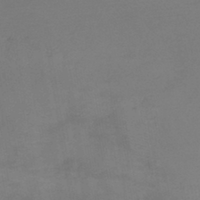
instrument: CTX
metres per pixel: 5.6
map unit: HNb
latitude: -44.8408
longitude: -45.4615
